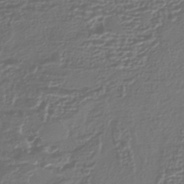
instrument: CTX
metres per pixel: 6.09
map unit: HNhu
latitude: -43.9745
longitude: 97.9745
